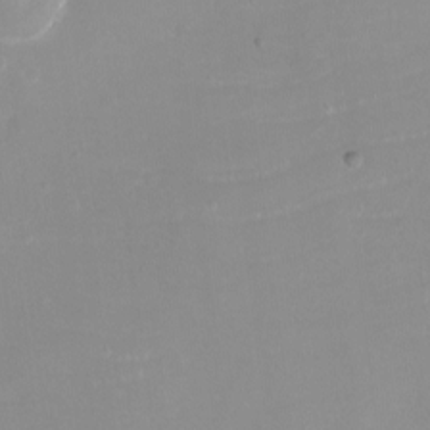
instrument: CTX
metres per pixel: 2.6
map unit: eHh
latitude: -4.0661
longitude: -76.4034
